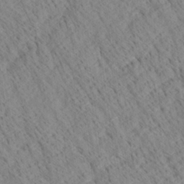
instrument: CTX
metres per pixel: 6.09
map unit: Ave
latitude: 20.9892
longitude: -140.2711
